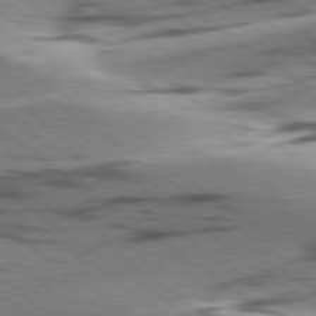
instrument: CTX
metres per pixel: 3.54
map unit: lApd
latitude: 78.8758
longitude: -51.5182
